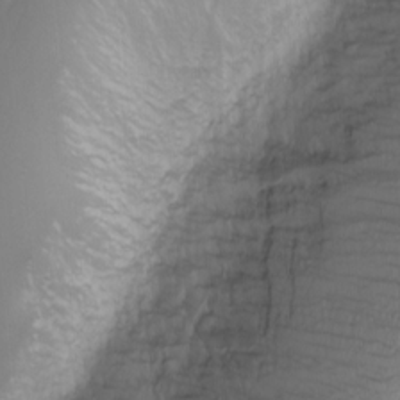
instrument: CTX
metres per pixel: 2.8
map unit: Nhu
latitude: -0.9731
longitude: -79.3482
